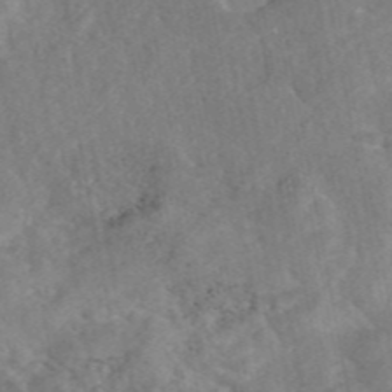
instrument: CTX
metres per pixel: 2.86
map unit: eAb
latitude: 46.5168
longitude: 127.7477
